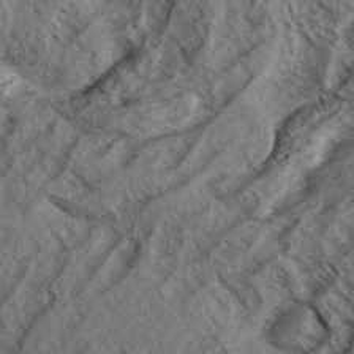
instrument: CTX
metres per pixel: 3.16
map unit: Aa
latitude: 34.1200
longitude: -139.1970
